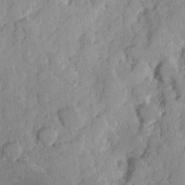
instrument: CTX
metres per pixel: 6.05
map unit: Hve
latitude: 23.7827
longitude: 149.0298
